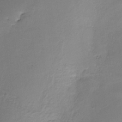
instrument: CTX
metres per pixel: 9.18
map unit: Nhe
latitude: -26.8785
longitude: -109.8205
